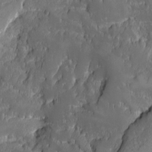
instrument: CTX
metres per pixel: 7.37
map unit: Ave
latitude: -10.0283
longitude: -117.0459
